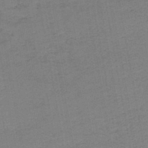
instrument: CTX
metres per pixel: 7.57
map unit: HNb
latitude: -45.7667
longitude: 52.3306
